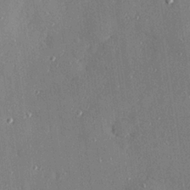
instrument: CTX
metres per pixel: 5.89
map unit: Hve
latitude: 26.2145
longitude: -90.1011
